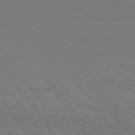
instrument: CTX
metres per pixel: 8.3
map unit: Hpe
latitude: 75.6316
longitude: -138.4979
